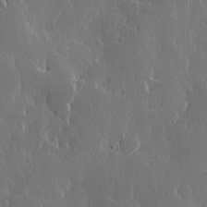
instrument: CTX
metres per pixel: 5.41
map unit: Hve
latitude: 22.7057
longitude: 146.3117
